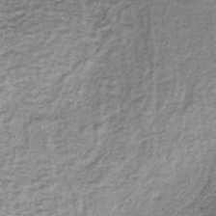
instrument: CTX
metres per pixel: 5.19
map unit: lHb
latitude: -37.1620
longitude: 65.1620
